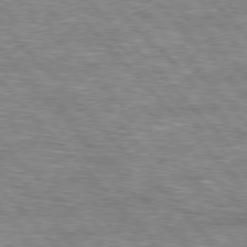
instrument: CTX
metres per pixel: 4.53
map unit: lApd
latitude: 76.5545
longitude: -75.0458
